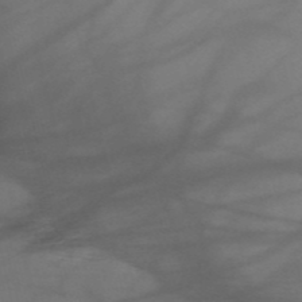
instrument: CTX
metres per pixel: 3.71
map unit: HNb
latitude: -51.2943
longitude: -46.3468
